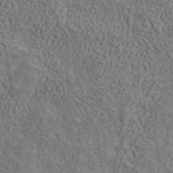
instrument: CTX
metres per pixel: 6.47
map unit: ANa
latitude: 42.0822
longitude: 29.3699
